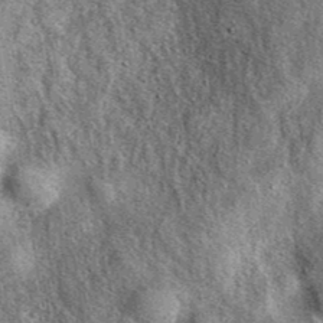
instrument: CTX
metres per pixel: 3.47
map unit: eAb
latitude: 39.8961
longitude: 107.7100
